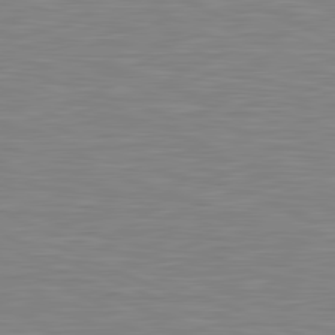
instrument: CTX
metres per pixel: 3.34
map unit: lApd
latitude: 81.4615
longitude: -171.0269
